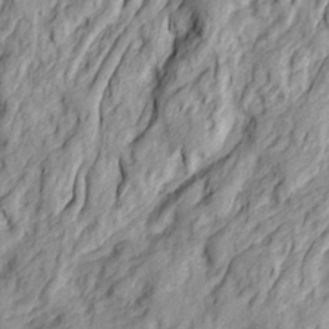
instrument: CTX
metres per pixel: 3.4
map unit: Ave
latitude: 22.8002
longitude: -132.5357
